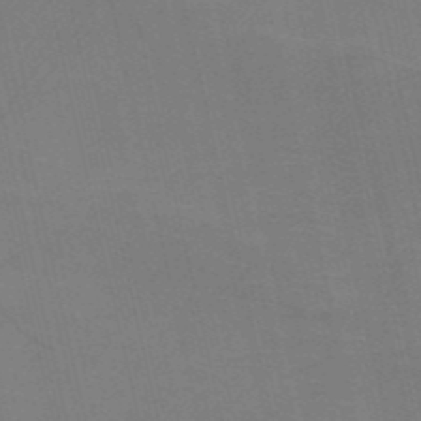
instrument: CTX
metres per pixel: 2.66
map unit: HNb
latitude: -51.5777
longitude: -45.1025
